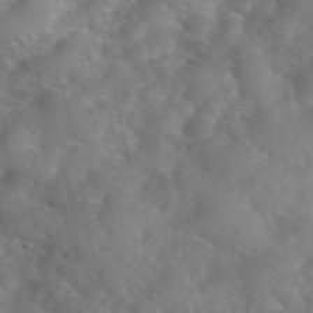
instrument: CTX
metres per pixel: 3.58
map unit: eHh
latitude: 40.5734
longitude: -57.0836
